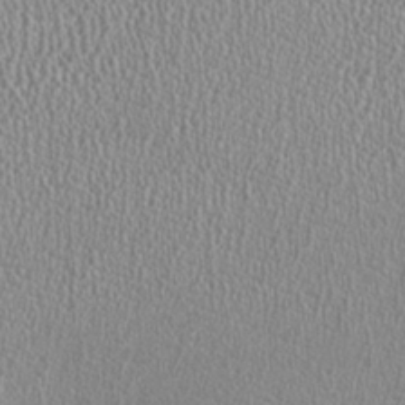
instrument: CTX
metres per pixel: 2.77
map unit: HNhu
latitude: -0.7464
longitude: 0.5196
